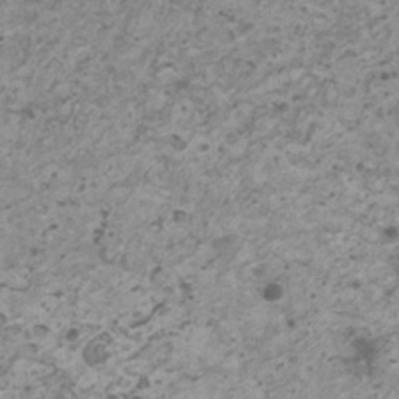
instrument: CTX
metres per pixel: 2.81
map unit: HNhu
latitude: -0.3873
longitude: 3.1809
